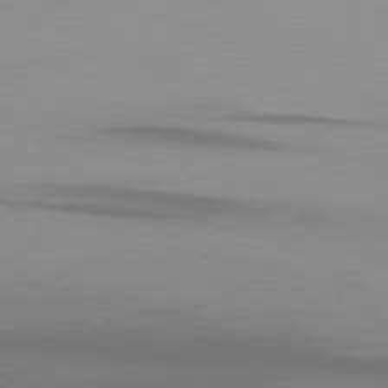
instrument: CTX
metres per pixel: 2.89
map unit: Ap
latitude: -80.4440
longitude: -94.2334
